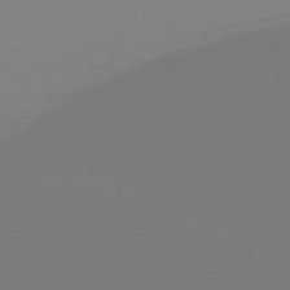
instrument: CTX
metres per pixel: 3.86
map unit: HNb
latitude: -50.5952
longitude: -43.7261
